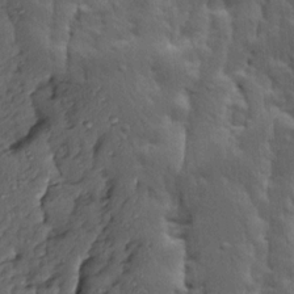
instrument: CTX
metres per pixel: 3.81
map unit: Ave
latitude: 13.7828
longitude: -134.6112
